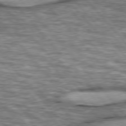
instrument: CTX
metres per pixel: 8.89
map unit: lApd
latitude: 76.4790
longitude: -49.3671
